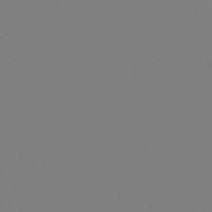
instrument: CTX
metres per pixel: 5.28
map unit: lHb
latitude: -49.8612
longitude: 82.0283
